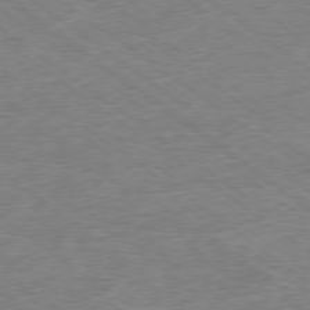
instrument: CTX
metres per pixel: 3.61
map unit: Ap
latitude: -78.9541
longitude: -49.2915
